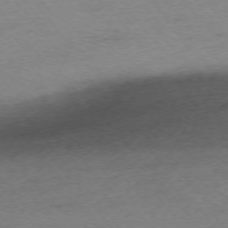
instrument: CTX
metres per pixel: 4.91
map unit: Ap
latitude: -75.2187
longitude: -72.3468
